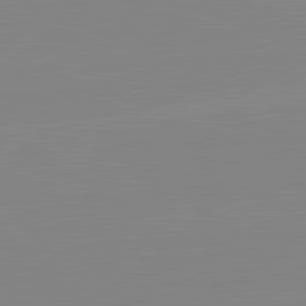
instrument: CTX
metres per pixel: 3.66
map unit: lApd
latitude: 81.7639
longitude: -156.9324
